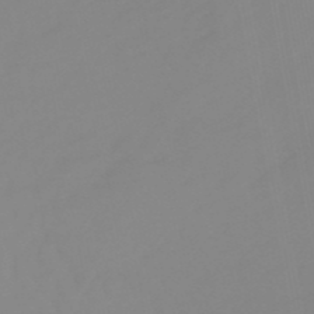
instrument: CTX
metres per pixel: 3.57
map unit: lHb
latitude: -49.3321
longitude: 74.6330
